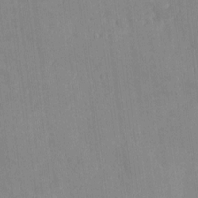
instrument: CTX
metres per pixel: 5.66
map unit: eHh
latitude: 4.2711
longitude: -72.8002
